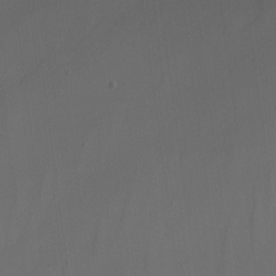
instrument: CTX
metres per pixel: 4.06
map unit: Nhu
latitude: -15.4455
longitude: -58.0444
